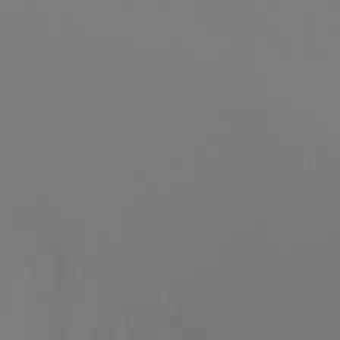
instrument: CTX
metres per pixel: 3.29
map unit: Ht
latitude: -16.0472
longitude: -48.2711
